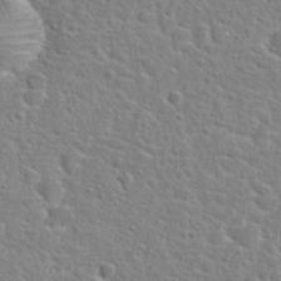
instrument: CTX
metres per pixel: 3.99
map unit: Hto
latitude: 25.0836
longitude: -47.9906
